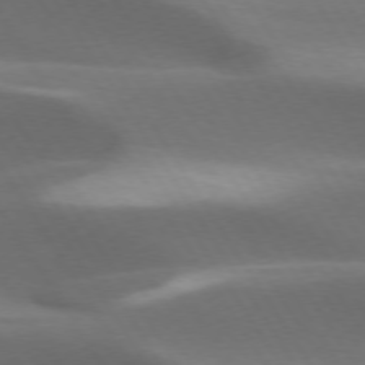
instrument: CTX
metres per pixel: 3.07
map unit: lApd
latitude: 73.5938
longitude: -52.2334
